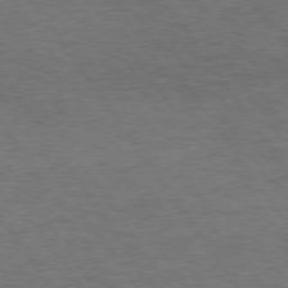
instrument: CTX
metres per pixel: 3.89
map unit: Hpe
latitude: 74.7624
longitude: -142.4601
